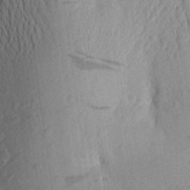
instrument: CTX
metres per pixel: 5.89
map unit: Aa
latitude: 24.6112
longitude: -149.9528
